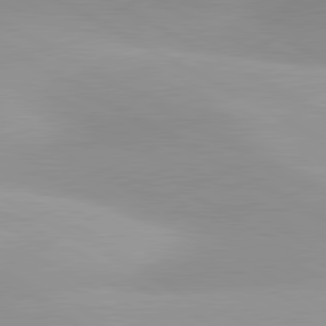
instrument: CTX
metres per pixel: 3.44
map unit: lApd
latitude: 80.7246
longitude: 123.7478
